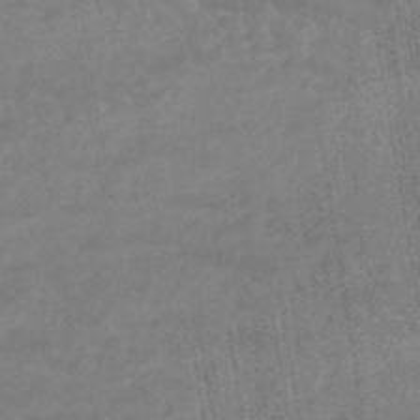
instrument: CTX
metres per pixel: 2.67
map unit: eHb
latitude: -46.1417
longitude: 85.3887
